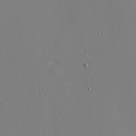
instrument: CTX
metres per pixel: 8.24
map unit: eHh
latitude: -3.5021
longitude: -81.3104
